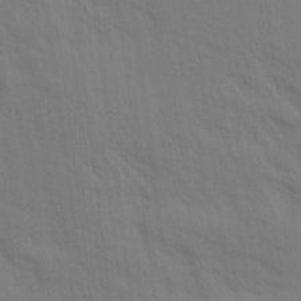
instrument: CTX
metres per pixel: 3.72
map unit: Aa
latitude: 14.5924
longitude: -147.3860
